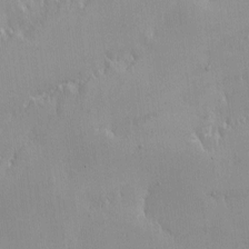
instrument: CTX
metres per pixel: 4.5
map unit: Nhe
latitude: -1.6722
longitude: -59.4049
